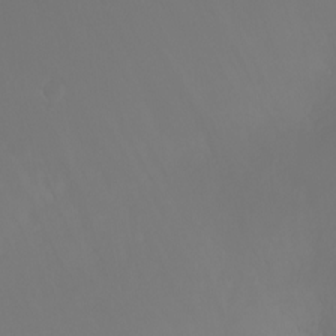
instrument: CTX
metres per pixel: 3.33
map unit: Htu
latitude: -7.0864
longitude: -71.9906
